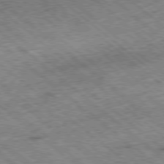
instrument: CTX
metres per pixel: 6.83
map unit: Ap
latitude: -78.7463
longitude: -51.7071
